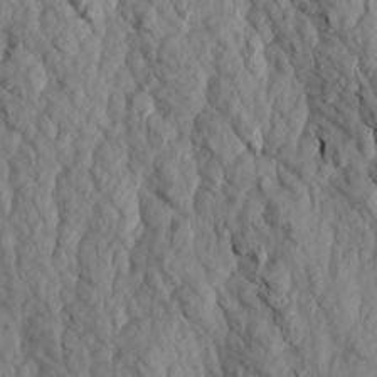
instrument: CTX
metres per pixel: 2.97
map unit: Aa
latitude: 18.4034
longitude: -146.2712
